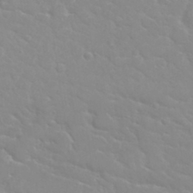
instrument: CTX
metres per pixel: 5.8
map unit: Nhu
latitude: 31.2159
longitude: -50.8002
